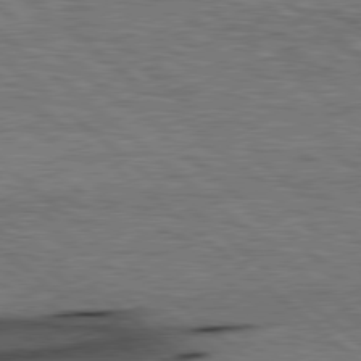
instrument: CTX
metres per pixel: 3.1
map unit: lApd
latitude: 78.7247
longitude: -52.2901
